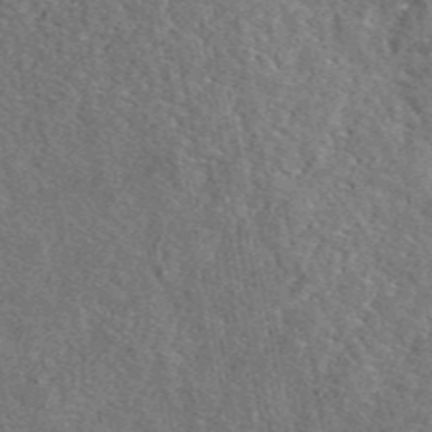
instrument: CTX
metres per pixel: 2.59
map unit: eAb
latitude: 46.2145
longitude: 113.4643
